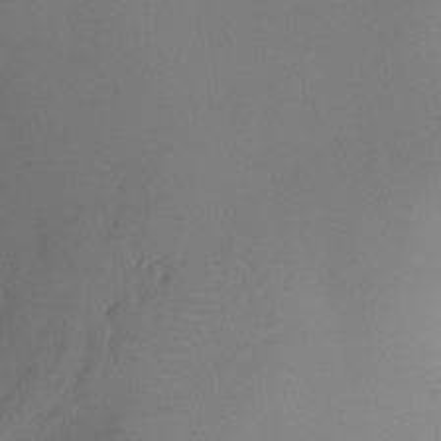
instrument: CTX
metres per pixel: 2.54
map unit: Ht
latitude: -8.0094
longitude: -30.3468
